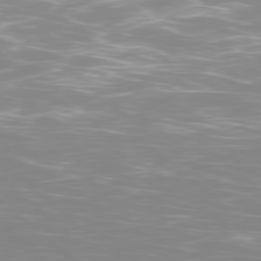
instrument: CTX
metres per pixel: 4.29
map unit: Ap
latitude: -78.5762
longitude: -64.2711
